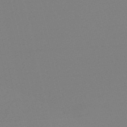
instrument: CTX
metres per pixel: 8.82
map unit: Nve
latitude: -56.9541
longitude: 62.1039
